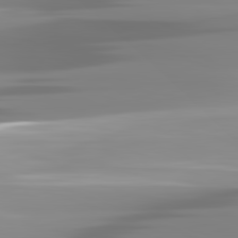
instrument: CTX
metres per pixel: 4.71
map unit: lApd
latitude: 81.6694
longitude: -139.2915
